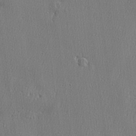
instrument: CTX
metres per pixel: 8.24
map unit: lHvf
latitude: 23.3859
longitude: 141.4643
